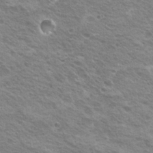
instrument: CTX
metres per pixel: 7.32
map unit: Nhu
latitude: 20.2145
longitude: -31.1781
